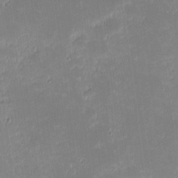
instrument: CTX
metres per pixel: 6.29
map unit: eHh
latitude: -1.9556
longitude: -83.7827
